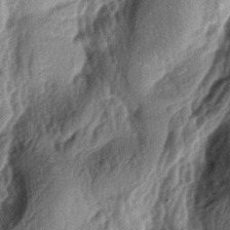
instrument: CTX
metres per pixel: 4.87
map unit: lAa
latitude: -5.8233
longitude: -124.1578
